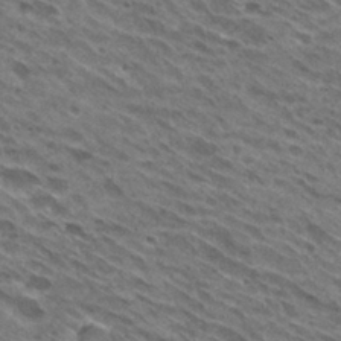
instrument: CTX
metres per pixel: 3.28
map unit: Hto
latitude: 30.3845
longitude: -45.4048
